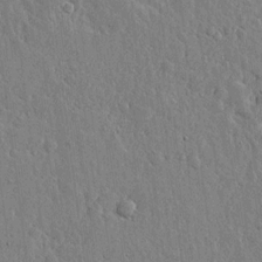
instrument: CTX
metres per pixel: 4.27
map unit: lHvf
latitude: 18.6868
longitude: -115.7260
